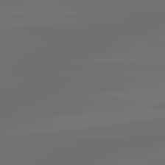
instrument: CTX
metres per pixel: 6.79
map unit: lApd
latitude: 83.2914
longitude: -129.4993
